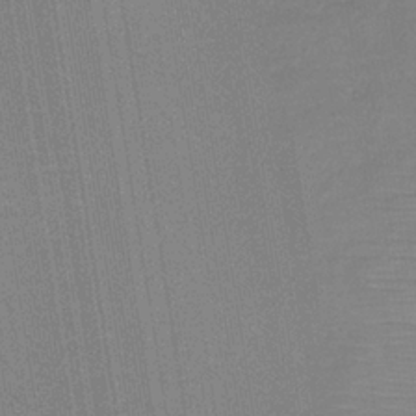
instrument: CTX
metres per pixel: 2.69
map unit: HNb
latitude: -34.5952
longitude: 55.0676
